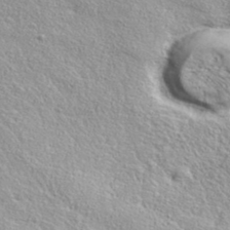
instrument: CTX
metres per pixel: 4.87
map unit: ANa
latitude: 36.9136
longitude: 14.3684
